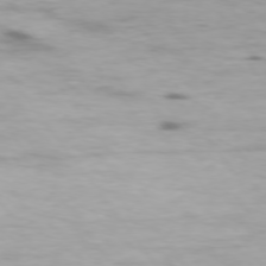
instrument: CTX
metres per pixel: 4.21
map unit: Ap
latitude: -76.7841
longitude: -69.8206
